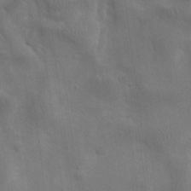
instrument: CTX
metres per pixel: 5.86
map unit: eHh
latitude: 26.1011
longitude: -68.0444
